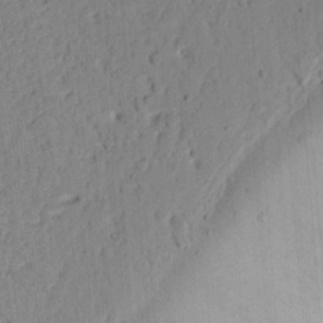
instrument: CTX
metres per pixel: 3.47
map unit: Ht
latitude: 11.7261
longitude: -74.3089
